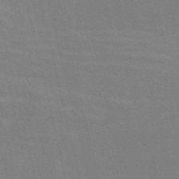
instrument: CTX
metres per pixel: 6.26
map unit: Nve
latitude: -58.3117
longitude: 63.1620
